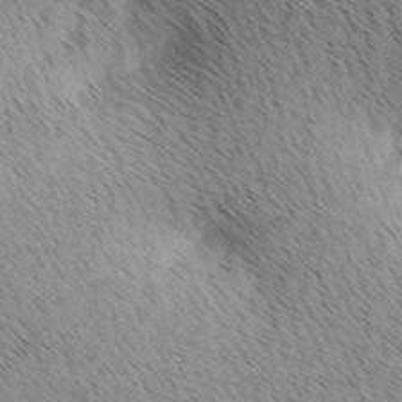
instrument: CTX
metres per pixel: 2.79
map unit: lAa
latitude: 10.1578
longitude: -107.9528
